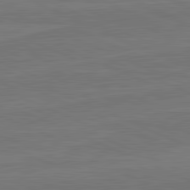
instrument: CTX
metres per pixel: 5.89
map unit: lApd
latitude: 82.1011
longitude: -177.9717
